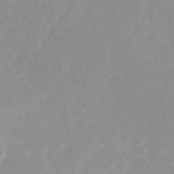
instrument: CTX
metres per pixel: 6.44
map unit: Nhu
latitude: -28.8030
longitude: -66.9324
